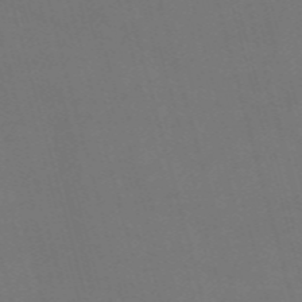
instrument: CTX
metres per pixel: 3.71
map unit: Nve
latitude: -59.0108
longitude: 62.0283
